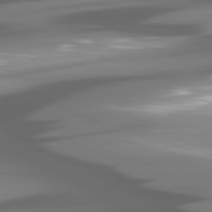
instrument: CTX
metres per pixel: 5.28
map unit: lApd
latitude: 80.6490
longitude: -145.1025
